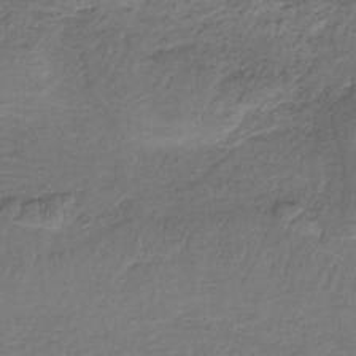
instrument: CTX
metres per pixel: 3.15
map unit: HNb
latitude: -35.3699
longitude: 58.6896
